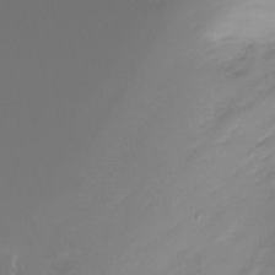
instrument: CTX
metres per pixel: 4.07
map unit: Ht
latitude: -12.8219
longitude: -45.5182
